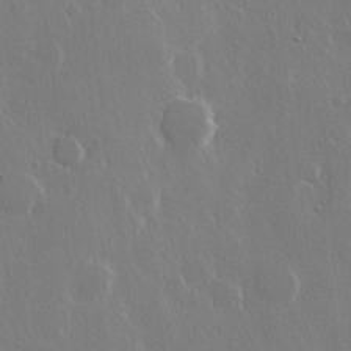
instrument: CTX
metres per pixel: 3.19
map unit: lHvf
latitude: 21.6883
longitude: 147.2376
